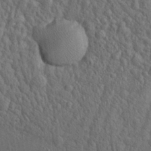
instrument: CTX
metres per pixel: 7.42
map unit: Aa
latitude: 22.9703
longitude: -138.7624
